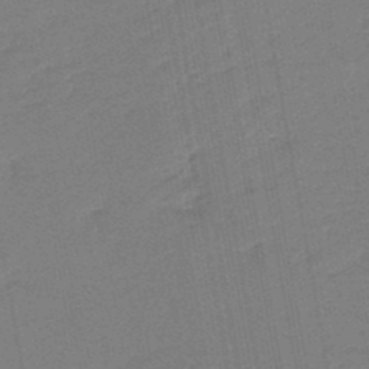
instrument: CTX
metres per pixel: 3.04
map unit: eHb
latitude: -47.8800
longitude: 88.3495
